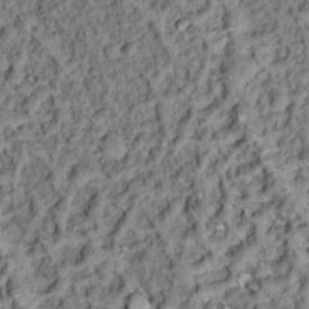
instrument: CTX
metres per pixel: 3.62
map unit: Hto
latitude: 14.7813
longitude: -35.6882
